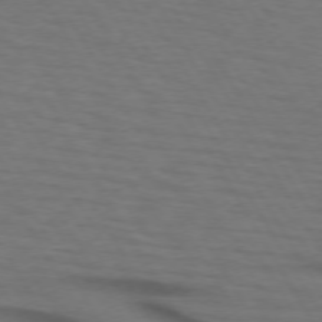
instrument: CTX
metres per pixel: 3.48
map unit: lApd
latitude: 73.3860
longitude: -73.6694
